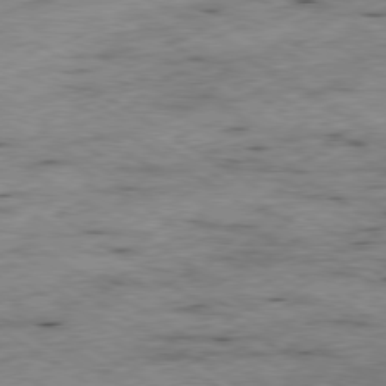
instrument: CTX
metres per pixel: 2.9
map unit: Ap
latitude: -79.9178
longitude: -51.2914
